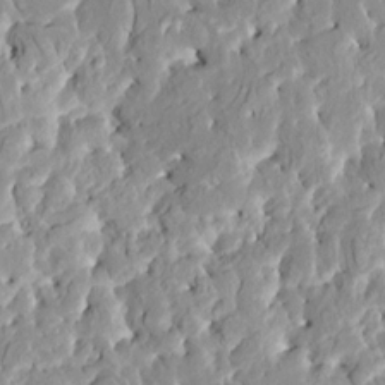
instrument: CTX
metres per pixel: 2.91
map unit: HNhu
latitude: 7.6505
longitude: -2.5545
